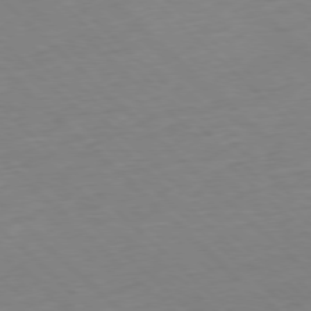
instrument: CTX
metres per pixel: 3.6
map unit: Hpe
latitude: -77.9367
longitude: 13.3699
